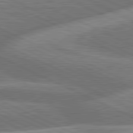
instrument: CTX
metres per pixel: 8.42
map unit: lApd
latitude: 81.3482
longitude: -167.6693
